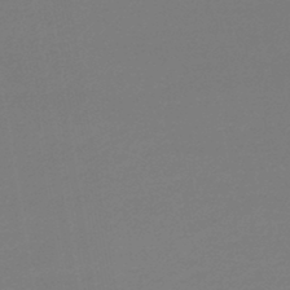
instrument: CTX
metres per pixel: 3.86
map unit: lHb
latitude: -44.8408
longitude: 60.5952
